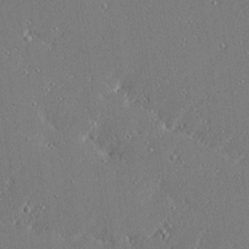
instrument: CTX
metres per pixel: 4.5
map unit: Ave
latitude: 18.1766
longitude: -139.7072
